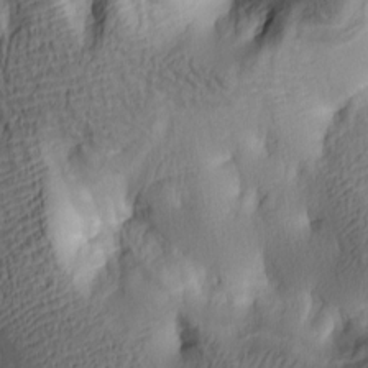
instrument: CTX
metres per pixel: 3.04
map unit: lAa
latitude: 4.8380
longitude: -113.8394
